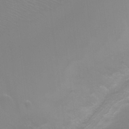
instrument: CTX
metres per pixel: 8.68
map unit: Ht
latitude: -6.1983
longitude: -28.9136
